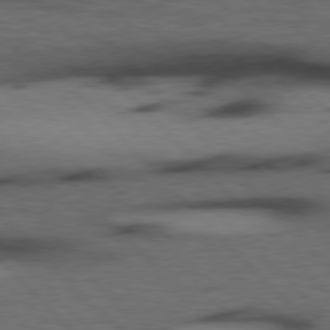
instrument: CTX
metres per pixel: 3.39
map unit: Hpe
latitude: 77.1781
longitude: -154.3467
